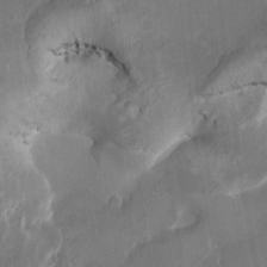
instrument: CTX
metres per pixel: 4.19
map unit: HNhu
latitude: 3.5371
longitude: -6.1578
